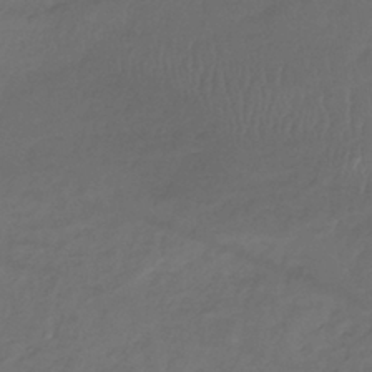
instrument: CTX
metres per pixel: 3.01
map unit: lHb
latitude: -39.4266
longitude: 70.7085
